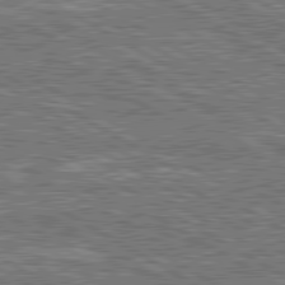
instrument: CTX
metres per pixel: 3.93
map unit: lApd
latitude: 80.5924
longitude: 172.1417
